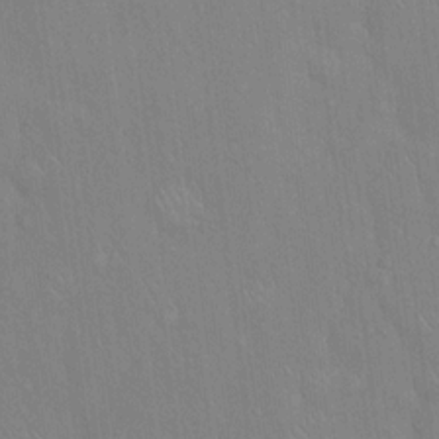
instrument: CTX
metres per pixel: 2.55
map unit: Hto
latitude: 16.1011
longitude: -57.7638
